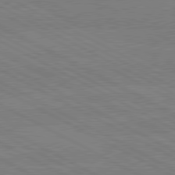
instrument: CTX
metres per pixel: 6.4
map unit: lApd
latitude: 80.4601
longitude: -127.9150
